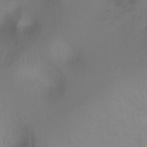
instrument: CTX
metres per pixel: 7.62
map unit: Ht
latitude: 2.1389
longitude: -24.4601
